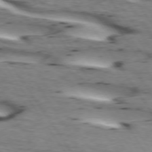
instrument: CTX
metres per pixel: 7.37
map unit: lApd
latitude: 73.2915
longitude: -53.5749
